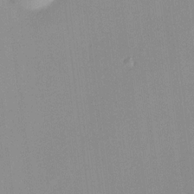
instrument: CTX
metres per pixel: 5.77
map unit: HNhu
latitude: 13.4238
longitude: 12.6896
